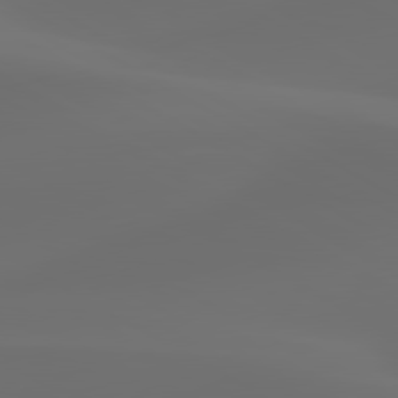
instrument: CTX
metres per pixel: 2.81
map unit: lApd
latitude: 80.3845
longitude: -85.8961
